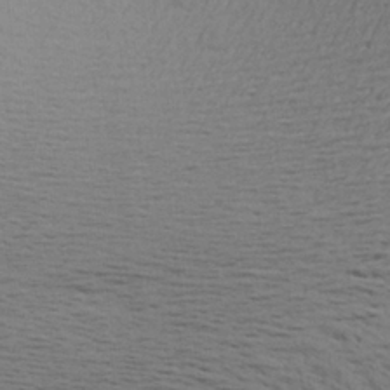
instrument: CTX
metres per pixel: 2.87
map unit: Aa
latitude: 22.0822
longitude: -148.4601
